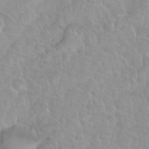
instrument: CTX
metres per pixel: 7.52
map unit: Nhu
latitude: 27.7450
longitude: -52.9703
